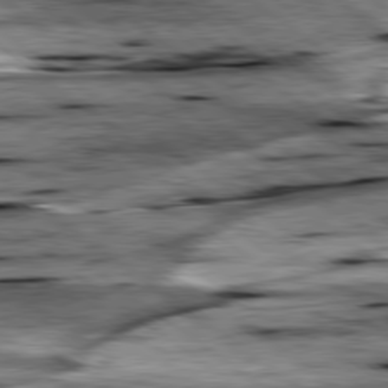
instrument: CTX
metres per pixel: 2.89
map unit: lApd
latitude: 79.2348
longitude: -48.4223
